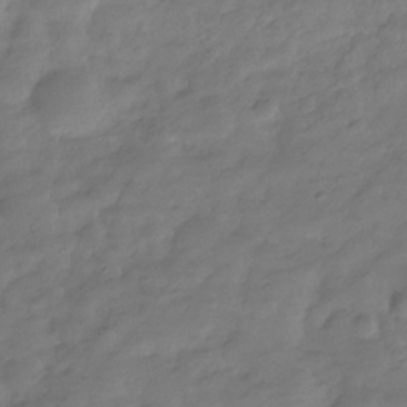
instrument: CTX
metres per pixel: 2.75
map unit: Hve
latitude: -31.6155
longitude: 91.2376
